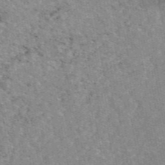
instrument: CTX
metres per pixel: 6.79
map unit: eAb
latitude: 47.3860
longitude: 114.5762
